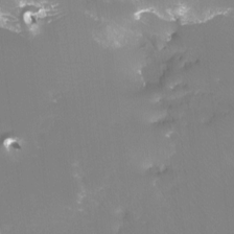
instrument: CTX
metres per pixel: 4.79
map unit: Hto
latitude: -7.3887
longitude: -47.2159
